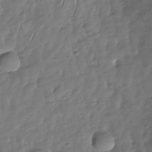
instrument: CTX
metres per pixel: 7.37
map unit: Nhu
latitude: -29.9367
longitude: -58.8380
